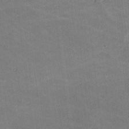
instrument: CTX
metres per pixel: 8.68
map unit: lHvf
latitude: -10.5952
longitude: -103.9528
